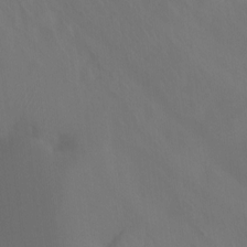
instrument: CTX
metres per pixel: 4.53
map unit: Hto
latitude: -13.8234
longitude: -43.5749
